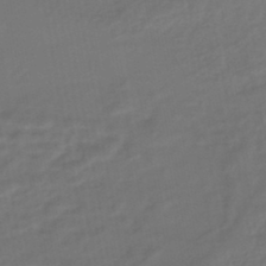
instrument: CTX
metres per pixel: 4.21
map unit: HNhu
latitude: -45.8989
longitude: 92.7085
